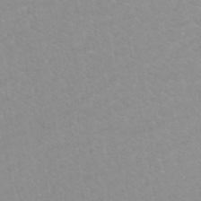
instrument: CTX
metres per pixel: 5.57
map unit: HNhu
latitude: -45.6155
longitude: 107.4077
